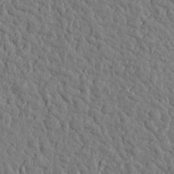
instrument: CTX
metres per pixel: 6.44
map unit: Htu
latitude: 0.7246
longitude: -178.8758
